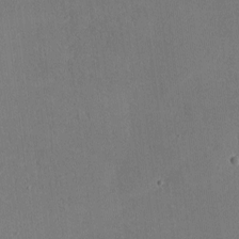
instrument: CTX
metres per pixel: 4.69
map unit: lHvf
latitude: -9.5021
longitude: -100.4034
